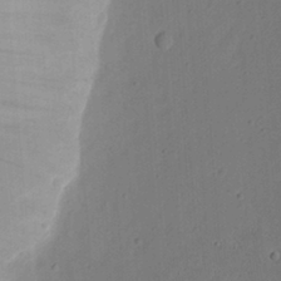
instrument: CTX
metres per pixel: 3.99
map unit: eHh
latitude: 21.4616
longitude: -70.2711
